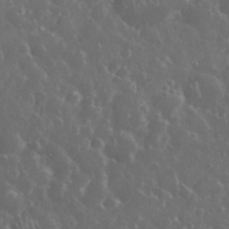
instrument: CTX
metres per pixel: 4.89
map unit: eHh
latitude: 33.9528
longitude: -60.9324
